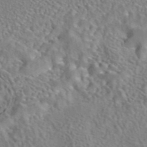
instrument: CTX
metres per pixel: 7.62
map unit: eAb
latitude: 42.0255
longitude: 105.1242
